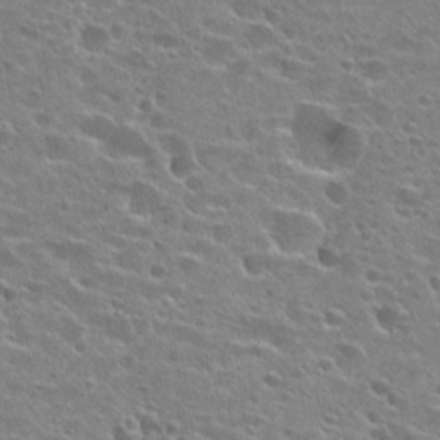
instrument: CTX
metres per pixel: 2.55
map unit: Hto
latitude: 24.6679
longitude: -45.7260
